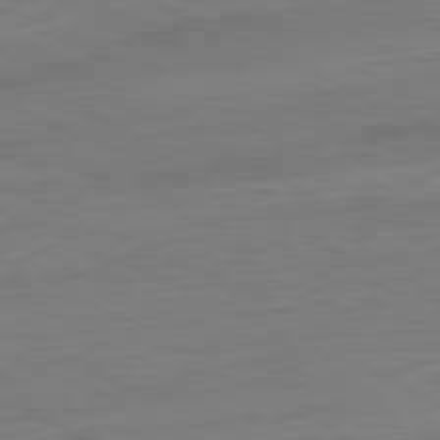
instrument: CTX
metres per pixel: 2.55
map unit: Ap
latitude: -81.1809
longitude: -76.6868
